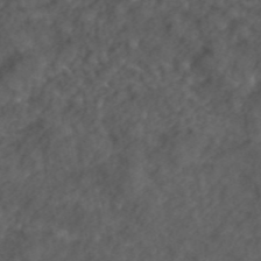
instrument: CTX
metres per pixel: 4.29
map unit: ANa
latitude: 44.0255
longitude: 24.2739
